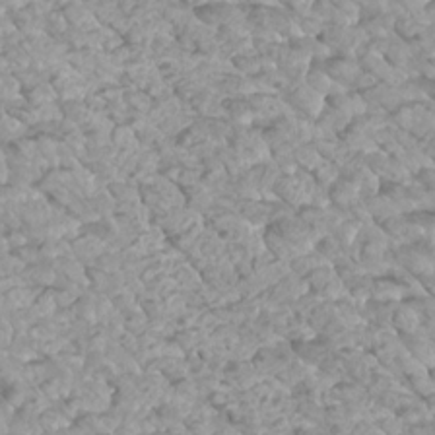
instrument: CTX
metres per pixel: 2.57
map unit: Htu
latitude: 3.4426
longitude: -21.5182
